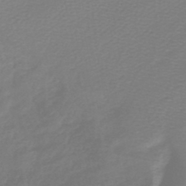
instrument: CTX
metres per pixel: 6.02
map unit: lHb
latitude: -45.2565
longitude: 78.7085
